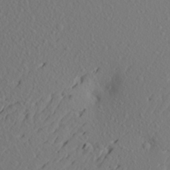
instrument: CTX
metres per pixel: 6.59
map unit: Aa
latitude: 21.2537
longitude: -145.9528
